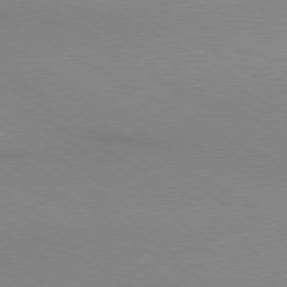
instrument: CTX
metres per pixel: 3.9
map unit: lApd
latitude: 80.3845
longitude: 139.4455
